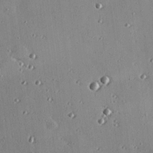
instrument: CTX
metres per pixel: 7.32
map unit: eHh
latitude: 23.6694
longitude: -90.6113
